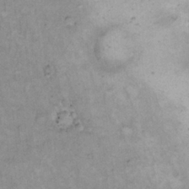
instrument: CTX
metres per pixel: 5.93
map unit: Hto
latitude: 12.5924
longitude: -60.8569
